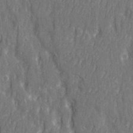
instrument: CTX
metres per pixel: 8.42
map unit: Ave
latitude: 22.6490
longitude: -133.9528
